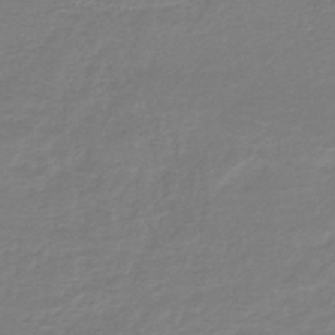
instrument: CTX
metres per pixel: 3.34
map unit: HNhu
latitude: -46.6707
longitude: 98.4629
